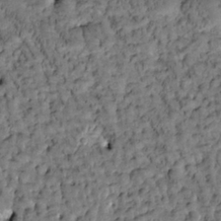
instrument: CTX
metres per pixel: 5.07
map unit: Htu
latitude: -3.2942
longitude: 173.7100
